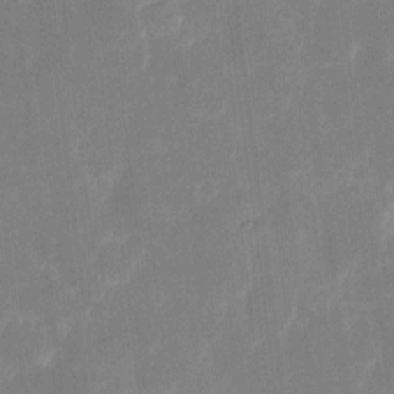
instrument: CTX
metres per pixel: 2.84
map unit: eHh
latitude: 6.1578
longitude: -69.4049
